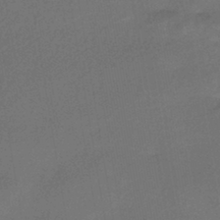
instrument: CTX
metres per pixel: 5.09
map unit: HNhu
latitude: -42.7652
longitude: 90.0283
